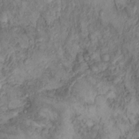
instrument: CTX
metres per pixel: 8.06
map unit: Hto
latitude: 14.2712
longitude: -29.8016
